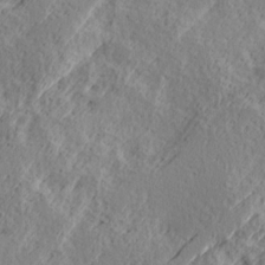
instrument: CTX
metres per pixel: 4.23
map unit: Ave
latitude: 16.4412
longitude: -138.0633
